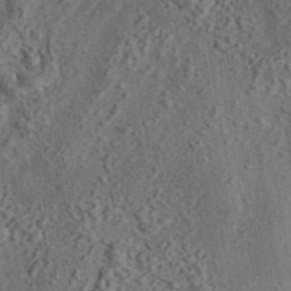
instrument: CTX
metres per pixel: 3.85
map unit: eAb
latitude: 43.5749
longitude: 115.8233
